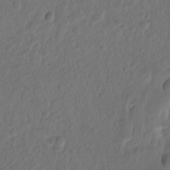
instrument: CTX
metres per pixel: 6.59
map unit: Hto
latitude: -12.7274
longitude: -39.7072
